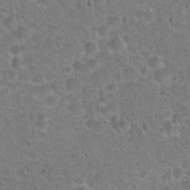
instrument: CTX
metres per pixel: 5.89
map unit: Hto
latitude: 21.8961
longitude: -48.8947
